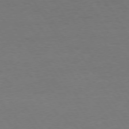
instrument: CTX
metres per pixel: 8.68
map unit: Hpe
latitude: 74.1200
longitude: -129.9717
